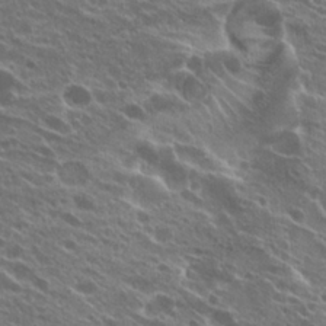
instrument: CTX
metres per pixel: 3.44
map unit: Hto
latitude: 24.9513
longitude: -39.8394
